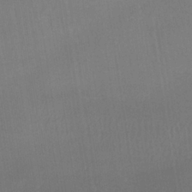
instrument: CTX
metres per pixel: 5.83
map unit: lHb
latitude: -34.4629
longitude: 64.7086
